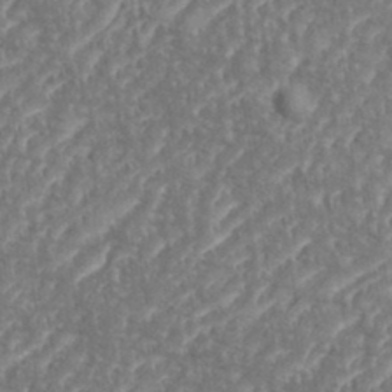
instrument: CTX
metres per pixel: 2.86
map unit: eHh
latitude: 35.1025
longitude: -134.4223
